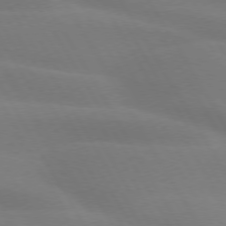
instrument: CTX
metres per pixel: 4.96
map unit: lApd
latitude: 73.8773
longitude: -48.4979
